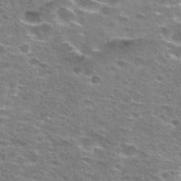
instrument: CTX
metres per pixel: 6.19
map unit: Hto
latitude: 27.1403
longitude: -47.5560
